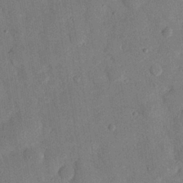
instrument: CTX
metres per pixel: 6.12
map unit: eHh
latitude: 26.1956
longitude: -76.8947
